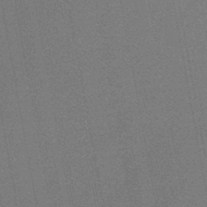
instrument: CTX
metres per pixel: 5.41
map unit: HNb
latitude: -47.9367
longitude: 58.7274
